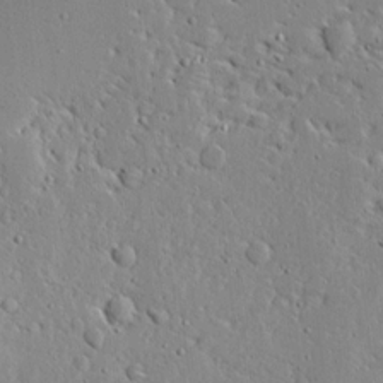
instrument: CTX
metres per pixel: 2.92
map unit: Ave
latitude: 13.5749
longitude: -138.3467
